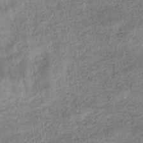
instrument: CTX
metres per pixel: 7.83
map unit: eHb
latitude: -34.2550
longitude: 77.6344
